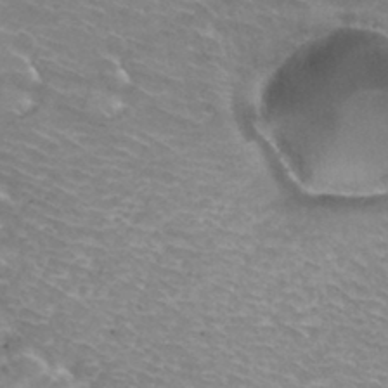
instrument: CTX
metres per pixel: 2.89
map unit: Hto
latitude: 32.9703
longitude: -43.8017
